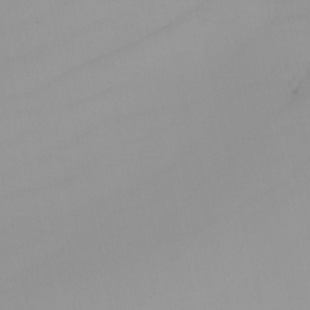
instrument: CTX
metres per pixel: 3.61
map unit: Nhu
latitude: -6.4818
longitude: -85.8395
